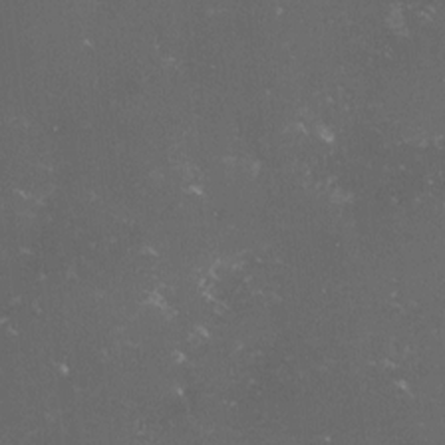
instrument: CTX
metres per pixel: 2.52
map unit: lHvf
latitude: -14.9353
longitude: -102.0255
